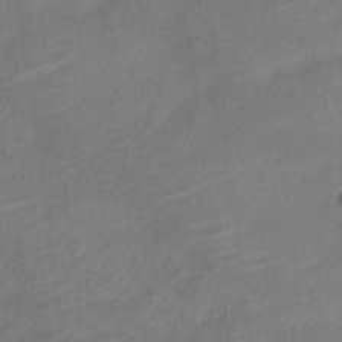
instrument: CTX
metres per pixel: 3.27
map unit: Nve
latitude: -19.0109
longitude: 107.2754
